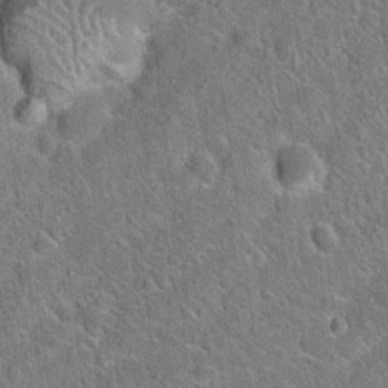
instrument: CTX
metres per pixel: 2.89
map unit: Hto
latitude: 21.4427
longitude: -51.3859
